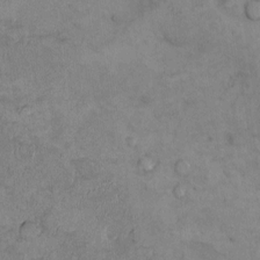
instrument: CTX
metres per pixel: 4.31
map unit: Nhu
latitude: 9.1214
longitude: -25.2725
